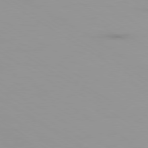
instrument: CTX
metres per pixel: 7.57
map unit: Ap
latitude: -79.7099
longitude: -93.1025
